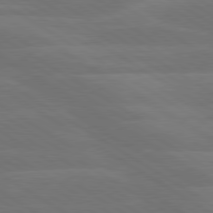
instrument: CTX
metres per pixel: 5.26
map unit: lApd
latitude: 79.9528
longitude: -126.0255
